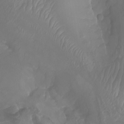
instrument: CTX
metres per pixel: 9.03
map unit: Aa
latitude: -8.2172
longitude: -78.6869
